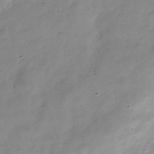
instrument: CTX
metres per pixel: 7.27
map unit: Hve
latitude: -32.4440
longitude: 90.7652
